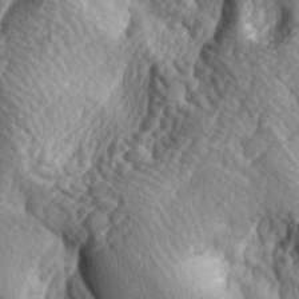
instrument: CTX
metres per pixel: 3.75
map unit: lAa
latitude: -4.8597
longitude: -124.2900
